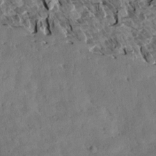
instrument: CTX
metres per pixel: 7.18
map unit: Aa
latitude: 12.7813
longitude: -140.8946
